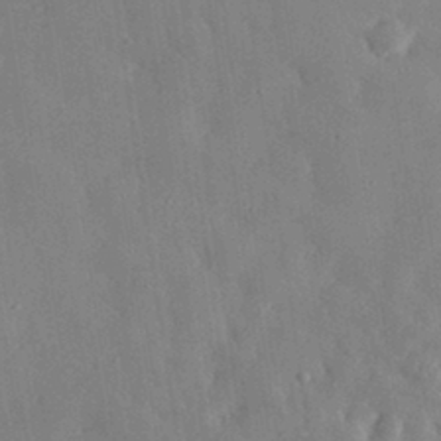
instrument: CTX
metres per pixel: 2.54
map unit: eHh
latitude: 30.9892
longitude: -76.5356
